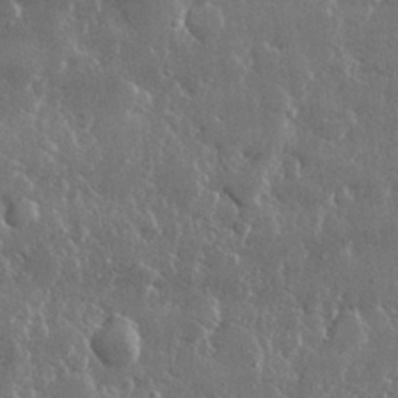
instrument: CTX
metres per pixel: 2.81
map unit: lHvf
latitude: 31.4427
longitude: -90.4223
